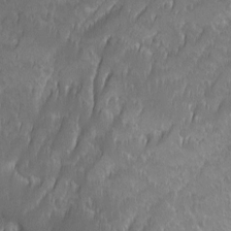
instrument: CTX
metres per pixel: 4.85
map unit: Ave
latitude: 9.9528
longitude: -105.1215
